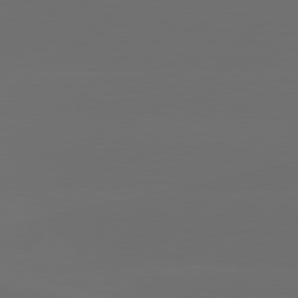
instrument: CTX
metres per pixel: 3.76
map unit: Hpe
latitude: 78.3279
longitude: -132.0822
